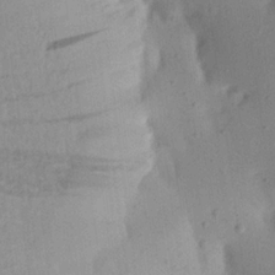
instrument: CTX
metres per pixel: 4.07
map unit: Aa
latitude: 20.5924
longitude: -147.0459
